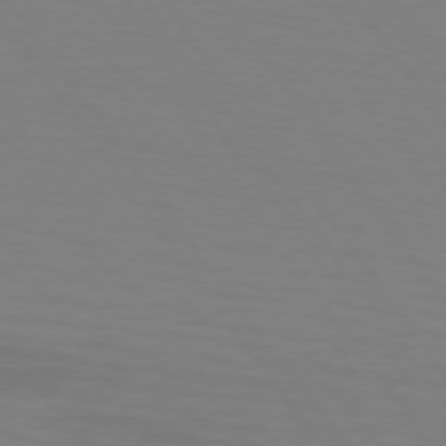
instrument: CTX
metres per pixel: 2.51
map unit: lApd
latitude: 74.4790
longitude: -79.4616
